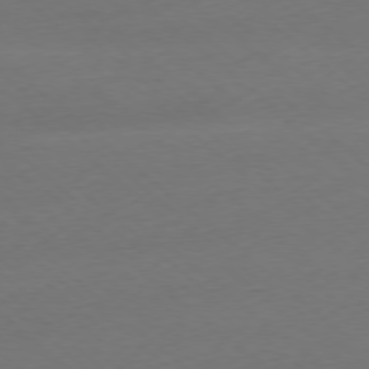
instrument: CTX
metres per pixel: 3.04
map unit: Ap
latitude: -78.4251
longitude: -57.0080
